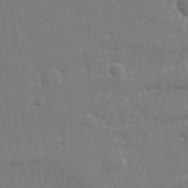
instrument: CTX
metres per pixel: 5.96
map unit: lHvf
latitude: 23.5182
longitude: 141.1431
